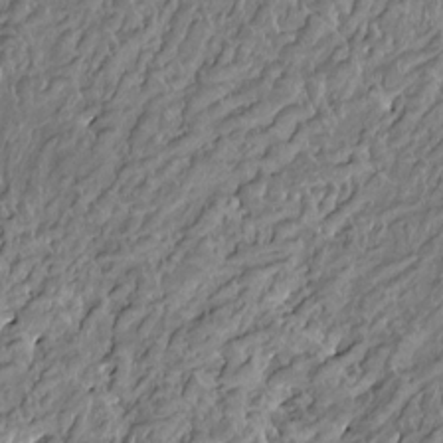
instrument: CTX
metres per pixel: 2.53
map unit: HNhu
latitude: 2.7624
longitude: 8.5574
